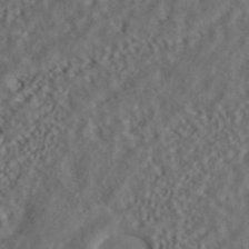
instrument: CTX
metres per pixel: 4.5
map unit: ANa
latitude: 42.7813
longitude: 33.8045
